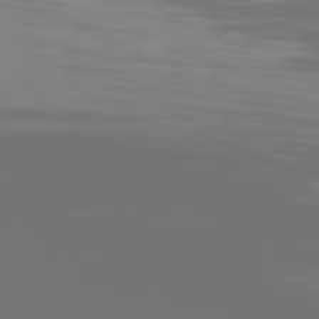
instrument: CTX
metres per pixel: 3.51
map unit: Hpe
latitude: 77.1592
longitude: -135.2348
